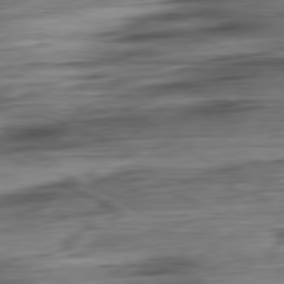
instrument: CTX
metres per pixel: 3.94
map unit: Ap
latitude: -80.8597
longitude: -69.1970
